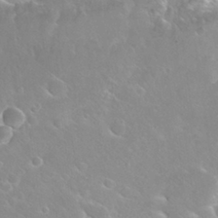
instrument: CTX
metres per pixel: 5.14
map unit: Hto
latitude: 26.7435
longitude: -40.3278
